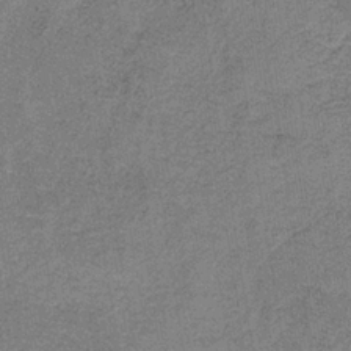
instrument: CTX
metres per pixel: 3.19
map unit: HNb
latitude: -34.8030
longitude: 54.3117
